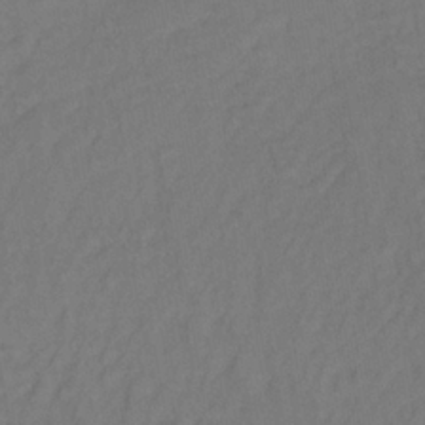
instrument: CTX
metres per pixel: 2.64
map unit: lHb
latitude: -35.1620
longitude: 64.7652
